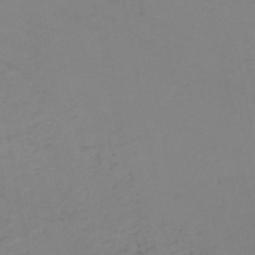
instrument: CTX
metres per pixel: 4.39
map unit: HNb
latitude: -52.3306
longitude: -51.8961
